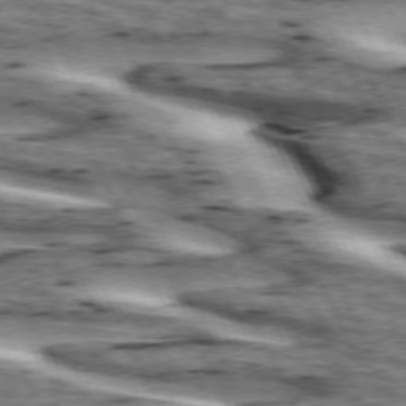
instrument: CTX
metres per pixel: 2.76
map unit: lApd
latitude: 73.5560
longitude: -54.3467
